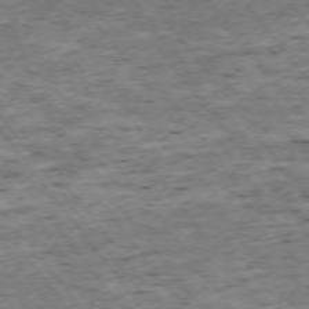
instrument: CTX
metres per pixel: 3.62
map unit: Ap
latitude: -74.6708
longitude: -87.0836
